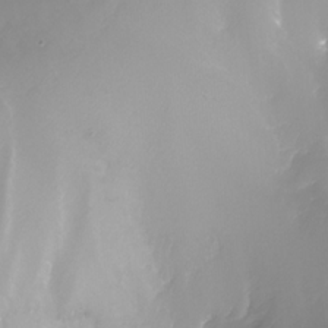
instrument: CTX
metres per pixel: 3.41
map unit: Nhe
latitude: -32.7464
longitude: -93.4615
